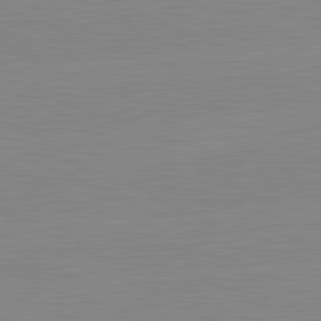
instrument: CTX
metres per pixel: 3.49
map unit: lApd
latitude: 81.6127
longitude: -156.7246
